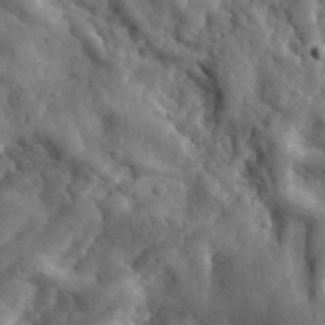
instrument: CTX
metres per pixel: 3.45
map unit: eHh
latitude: 33.8205
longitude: -78.2334
